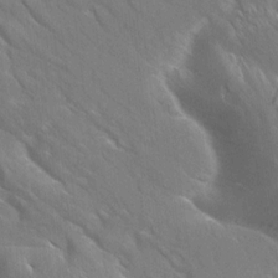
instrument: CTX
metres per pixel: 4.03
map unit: Aa
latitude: 10.6680
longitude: -142.2334
